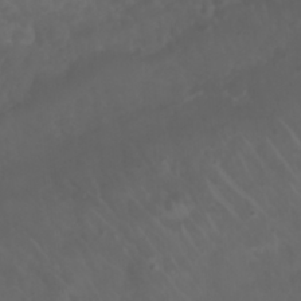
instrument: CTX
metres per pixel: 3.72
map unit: Nhu
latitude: 23.3482
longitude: -65.2348
